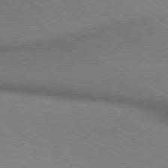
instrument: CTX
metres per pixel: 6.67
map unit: lApd
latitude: 80.1200
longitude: 165.0298
